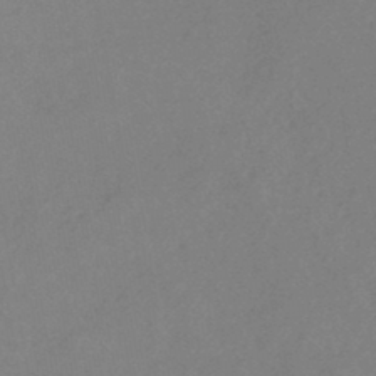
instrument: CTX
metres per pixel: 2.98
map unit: HNhu
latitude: -44.5385
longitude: 91.2943
